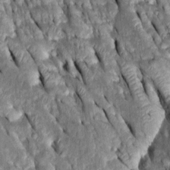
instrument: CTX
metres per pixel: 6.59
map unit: Htu
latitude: -0.5763
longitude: 148.6708
